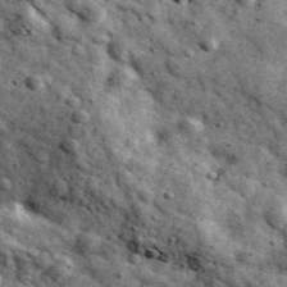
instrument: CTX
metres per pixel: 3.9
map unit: Ave
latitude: 40.3467
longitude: -107.1970
